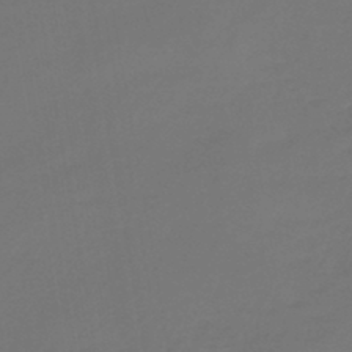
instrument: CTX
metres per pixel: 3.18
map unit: lHb
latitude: -43.2942
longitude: 59.7666
